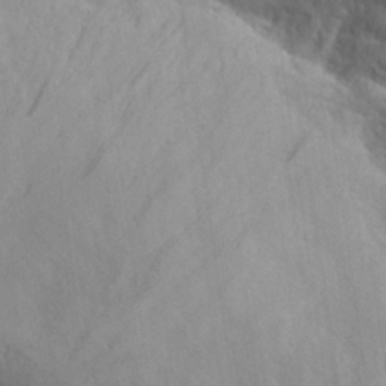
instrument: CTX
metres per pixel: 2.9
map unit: Aa
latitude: 26.1956
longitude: -132.0444
